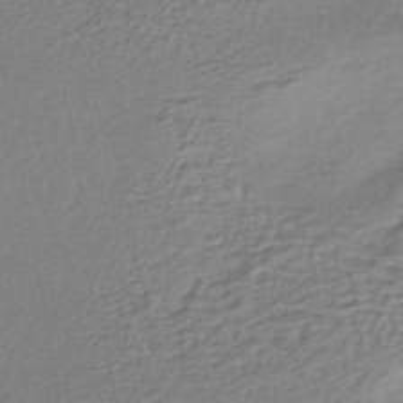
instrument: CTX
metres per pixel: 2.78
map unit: HNhu
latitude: -43.5966
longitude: 103.4643
